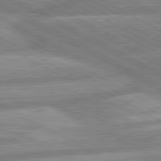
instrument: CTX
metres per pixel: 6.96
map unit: lApd
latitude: 80.5168
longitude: -166.8569
